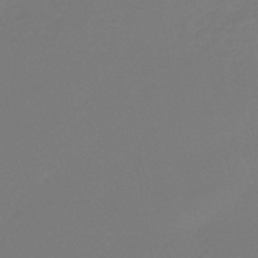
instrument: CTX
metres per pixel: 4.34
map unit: eHb
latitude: -46.7274
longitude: 85.9367
